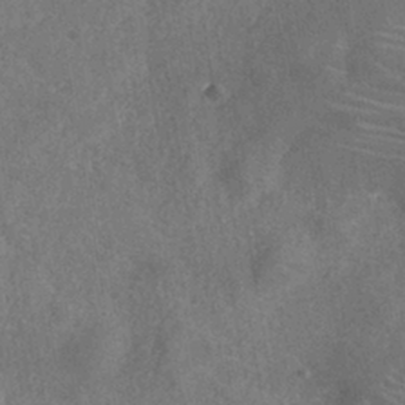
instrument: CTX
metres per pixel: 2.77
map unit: eHh
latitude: -40.4629
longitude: -29.6505
